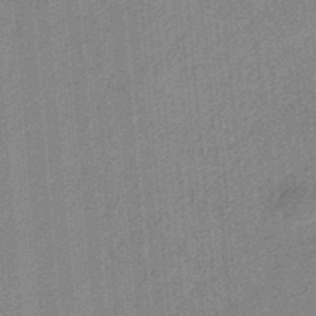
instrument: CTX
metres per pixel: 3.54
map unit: HNb
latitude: -35.1998
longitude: 57.4832
